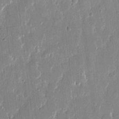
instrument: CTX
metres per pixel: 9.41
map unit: eHh
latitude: 14.1956
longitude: -70.5735
